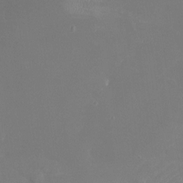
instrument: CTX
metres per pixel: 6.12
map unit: Nhu
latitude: -22.3495
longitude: -57.5371
